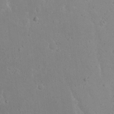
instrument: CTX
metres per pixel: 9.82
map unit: eHh
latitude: 16.4412
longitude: -71.9717
